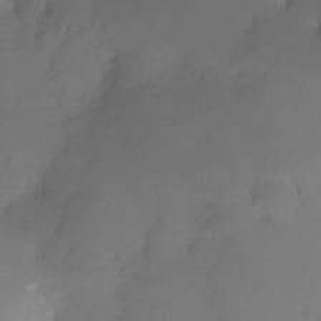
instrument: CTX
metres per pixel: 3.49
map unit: Nhe
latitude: -31.6533
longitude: -117.1970
